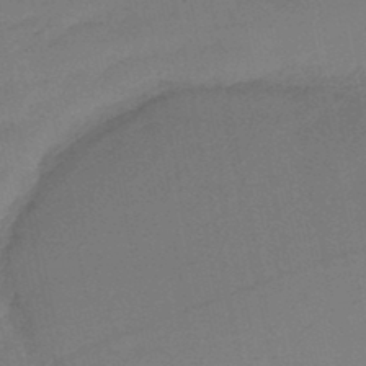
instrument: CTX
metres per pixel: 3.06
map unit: eHb
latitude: -46.8219
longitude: 81.1620
